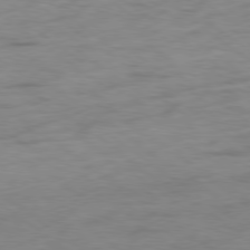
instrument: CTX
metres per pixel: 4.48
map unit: Ap
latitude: -80.1039
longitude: -70.5357
